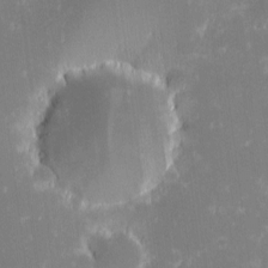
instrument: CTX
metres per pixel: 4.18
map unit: eHh
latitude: -1.8612
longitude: -86.6868
